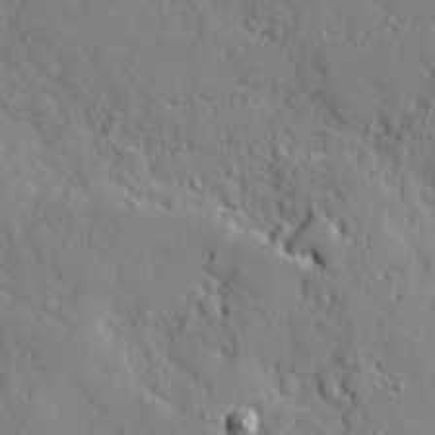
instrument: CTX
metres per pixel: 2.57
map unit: Ave
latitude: 10.8569
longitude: -101.3482
